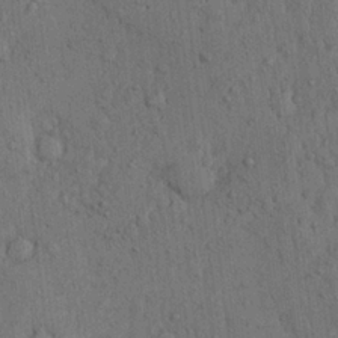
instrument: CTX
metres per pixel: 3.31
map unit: Ave
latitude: 23.7072
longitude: -134.3845
